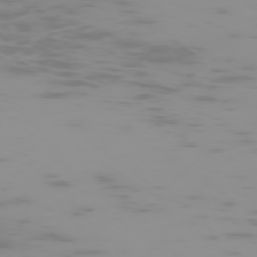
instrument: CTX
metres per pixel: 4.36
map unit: Hpe
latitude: -74.1228
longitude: 6.1983
